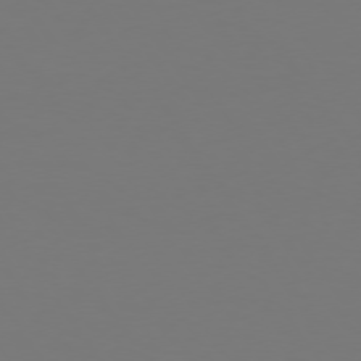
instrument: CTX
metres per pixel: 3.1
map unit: Hpe
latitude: 73.9528
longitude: -123.1403
